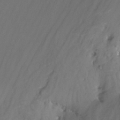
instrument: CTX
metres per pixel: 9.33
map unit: Nhu
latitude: -16.5196
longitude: -50.8569
